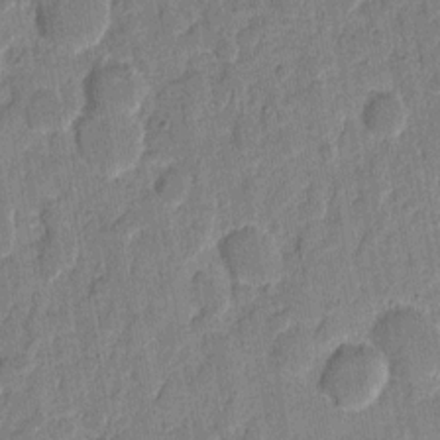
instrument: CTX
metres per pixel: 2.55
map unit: eHh
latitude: 8.1200
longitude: -66.3089
